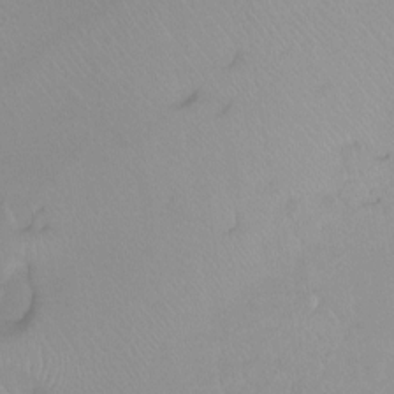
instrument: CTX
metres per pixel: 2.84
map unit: Ht
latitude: -6.8786
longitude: -30.2334
